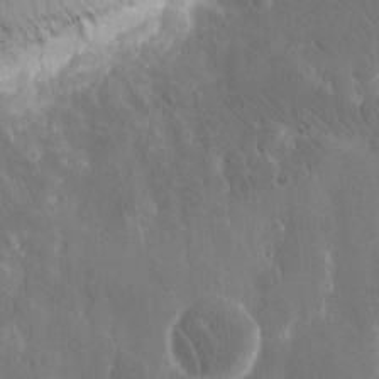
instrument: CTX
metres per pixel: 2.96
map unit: eHh
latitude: 15.5183
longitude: -71.2159
